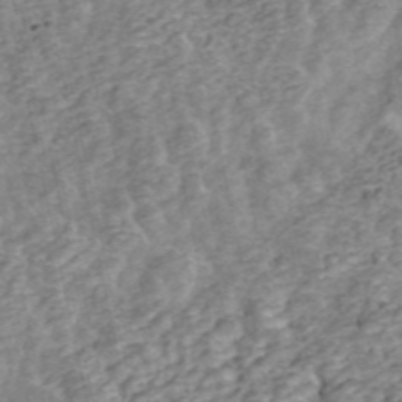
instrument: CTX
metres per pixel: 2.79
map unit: ANa
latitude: 45.4237
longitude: 25.0864
